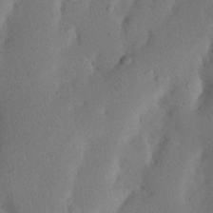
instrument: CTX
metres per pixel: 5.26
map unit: Nhu
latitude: 20.3090
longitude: -74.3278
